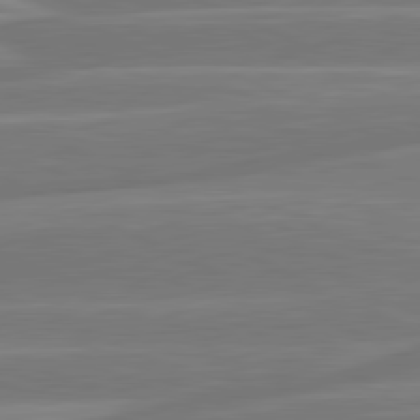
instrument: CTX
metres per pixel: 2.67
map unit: lApd
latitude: 81.2726
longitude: -131.0081
